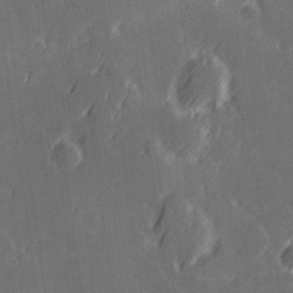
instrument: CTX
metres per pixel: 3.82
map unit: Hve
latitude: 27.8206
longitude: 145.1053
